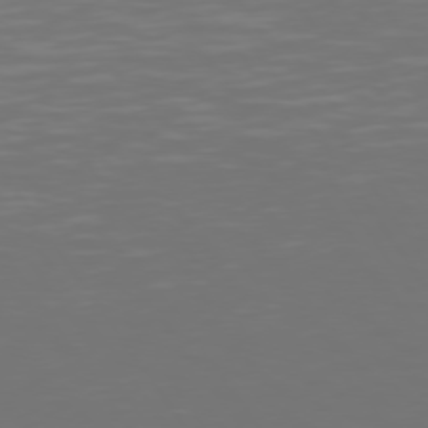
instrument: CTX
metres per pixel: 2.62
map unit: Hpe
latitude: 74.4790
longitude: -124.1577
